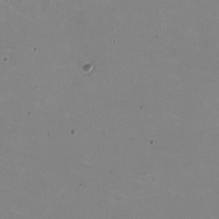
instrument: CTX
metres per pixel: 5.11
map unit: HNhu
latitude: -1.8423
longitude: -2.8002
